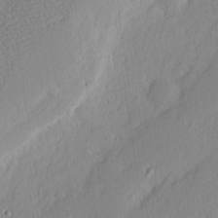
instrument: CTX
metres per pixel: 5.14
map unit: eHh
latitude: 2.3845
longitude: -77.4426
